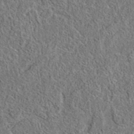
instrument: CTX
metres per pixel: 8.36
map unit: eAb
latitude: 35.9150
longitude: 112.2362
